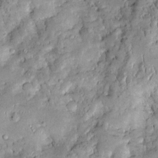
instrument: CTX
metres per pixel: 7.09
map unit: Htu
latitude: -0.2173
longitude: 149.4644
